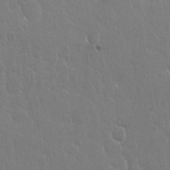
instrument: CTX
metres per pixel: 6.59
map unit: Nhu
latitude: 28.4601
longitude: -62.4412
